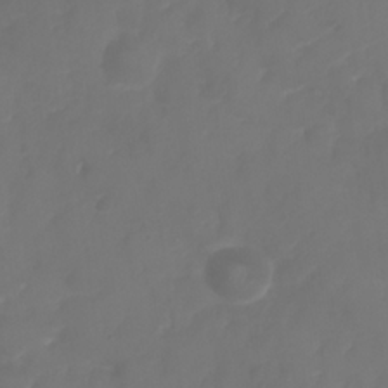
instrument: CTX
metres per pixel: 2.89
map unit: Nhu
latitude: 25.4615
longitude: -63.1026
